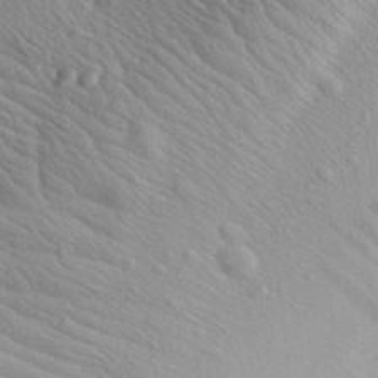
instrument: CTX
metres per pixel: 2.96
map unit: Aa
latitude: 29.8961
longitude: -137.4805
